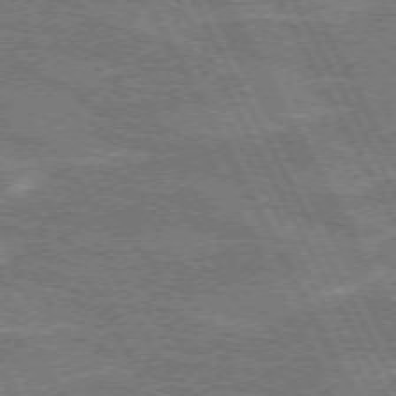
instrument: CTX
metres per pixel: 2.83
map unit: lApd
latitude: 71.9717
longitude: -54.7246
